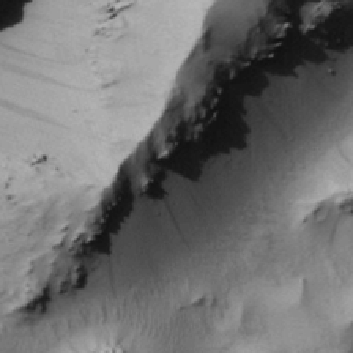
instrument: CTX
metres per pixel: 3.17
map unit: Htu
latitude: 0.1766
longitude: 173.4454
